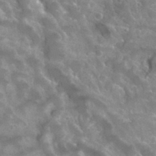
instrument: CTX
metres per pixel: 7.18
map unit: Hto
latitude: 32.1389
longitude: -48.6679
